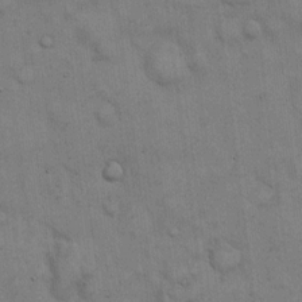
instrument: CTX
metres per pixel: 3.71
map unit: Hto
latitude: 13.8395
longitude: -60.4412
